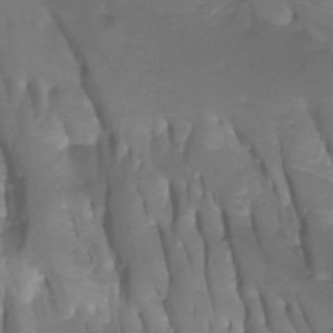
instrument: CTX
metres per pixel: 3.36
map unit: Htu
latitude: -4.7085
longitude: -76.5923
